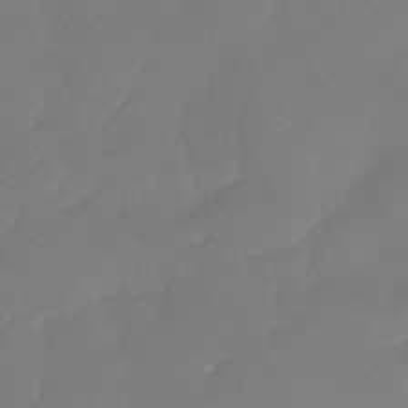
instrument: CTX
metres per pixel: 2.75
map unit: Nhu
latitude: -29.7100
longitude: -63.6883
